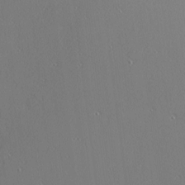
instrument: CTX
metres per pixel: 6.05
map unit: Nhu
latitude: 0.3656
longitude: -78.1578
